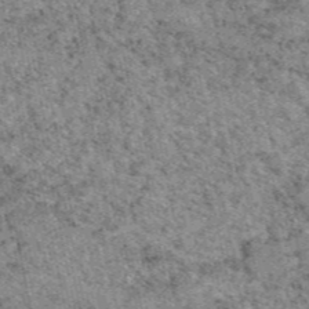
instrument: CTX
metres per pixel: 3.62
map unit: eAb
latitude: 48.1956
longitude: 116.1605
